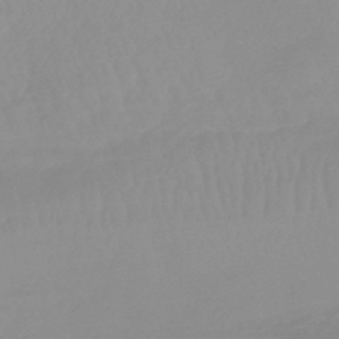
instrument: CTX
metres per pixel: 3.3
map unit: eHb
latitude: -44.6141
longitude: 81.1620
